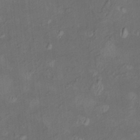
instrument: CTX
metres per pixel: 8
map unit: HNhu
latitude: 5.1970
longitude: 13.8234
